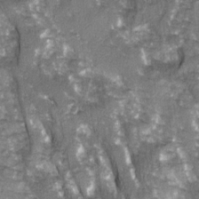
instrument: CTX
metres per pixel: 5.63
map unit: Ave
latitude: 14.6869
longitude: -132.5168
